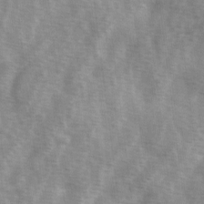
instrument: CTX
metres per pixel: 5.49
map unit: Ave
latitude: 1.7449
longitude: -111.9339
